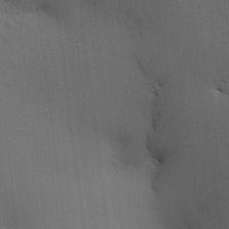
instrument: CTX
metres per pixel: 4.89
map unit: HNhu
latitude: 13.3293
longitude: 11.5588
